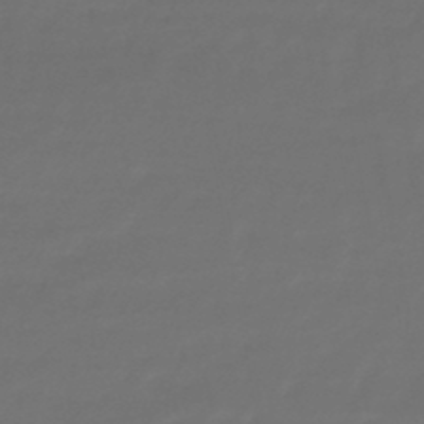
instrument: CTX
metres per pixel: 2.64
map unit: lHb
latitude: -43.8800
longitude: 69.4832
